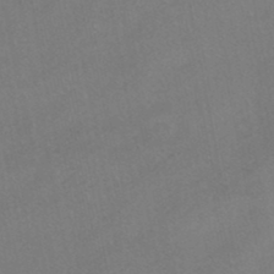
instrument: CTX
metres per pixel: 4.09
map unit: HNhu
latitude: -41.0486
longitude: 103.5021
